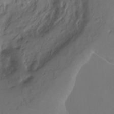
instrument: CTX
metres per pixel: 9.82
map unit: Ht
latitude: -6.4251
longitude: -34.1766
